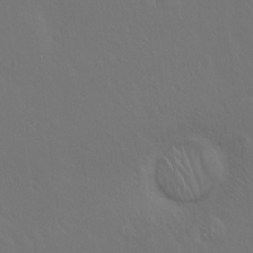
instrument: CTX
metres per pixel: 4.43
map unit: Hto
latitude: 18.2333
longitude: -56.4978
